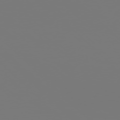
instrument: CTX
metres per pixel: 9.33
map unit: Hpe
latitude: 76.5923
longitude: -137.3293
